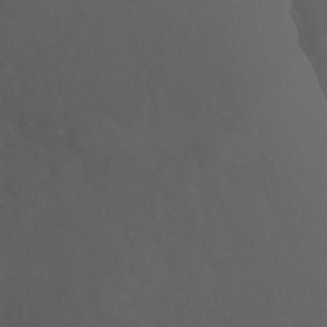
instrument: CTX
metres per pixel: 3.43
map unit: Ht
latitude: -3.3131
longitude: -18.1766
